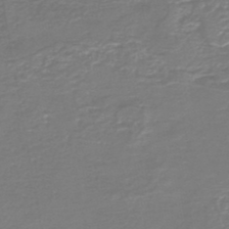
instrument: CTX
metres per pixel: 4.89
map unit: HNb
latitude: -47.0675
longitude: 52.1605
